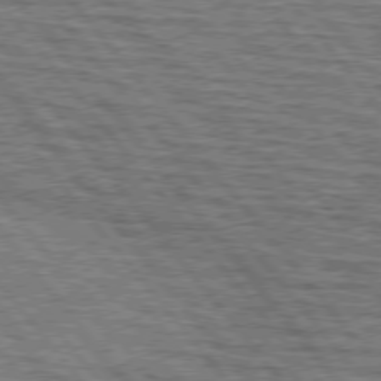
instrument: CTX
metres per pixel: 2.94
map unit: lApd
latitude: 75.9717
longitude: -76.0444
